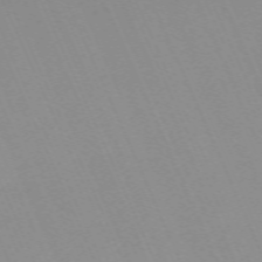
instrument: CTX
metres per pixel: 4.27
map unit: Nhu
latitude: -67.9556
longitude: 39.2565
